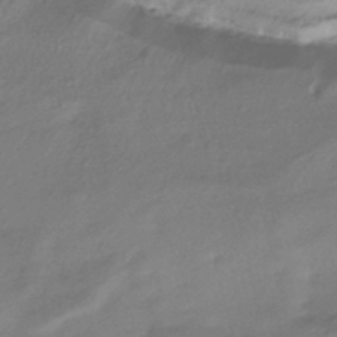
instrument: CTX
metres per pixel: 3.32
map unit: HNhu
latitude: -41.3887
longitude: 94.2739
